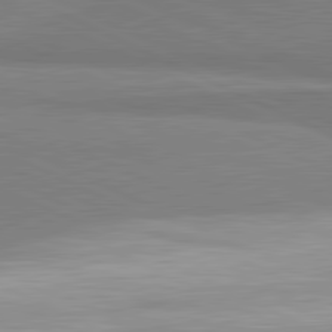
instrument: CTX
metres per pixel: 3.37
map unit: lApd
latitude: 81.5560
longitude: 162.3873
